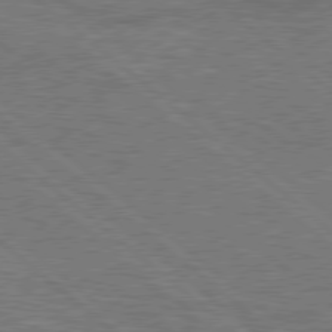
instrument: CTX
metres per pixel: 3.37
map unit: Hpe
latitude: 78.0633
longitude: -153.3482
